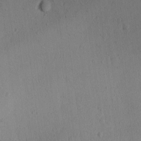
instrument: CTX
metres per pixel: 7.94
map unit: Ave
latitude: -10.0661
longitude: -121.8584
